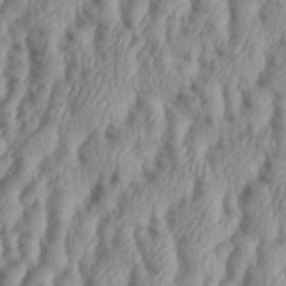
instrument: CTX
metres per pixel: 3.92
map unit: eHh
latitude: 36.1767
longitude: -137.5749
